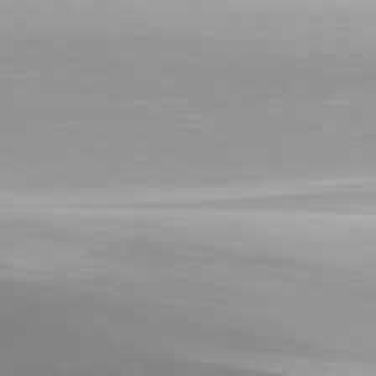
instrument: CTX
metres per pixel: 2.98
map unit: Hpe
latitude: 77.5749
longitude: -167.7449
